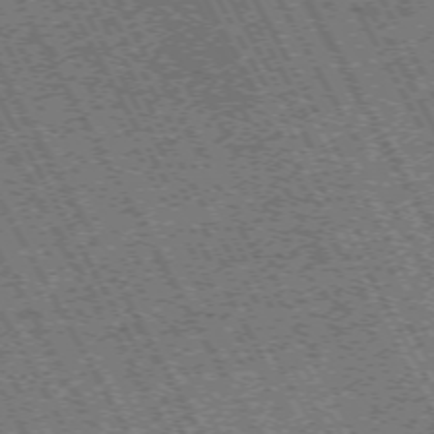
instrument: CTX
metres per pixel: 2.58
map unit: Hpe
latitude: -71.5021
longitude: 11.2376
